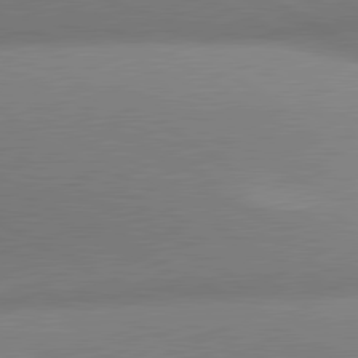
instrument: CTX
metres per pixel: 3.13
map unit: lApd
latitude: 81.0080
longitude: 135.8800
